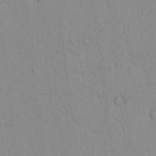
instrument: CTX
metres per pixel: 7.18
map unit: lAvf
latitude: 8.6869
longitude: 168.5762
